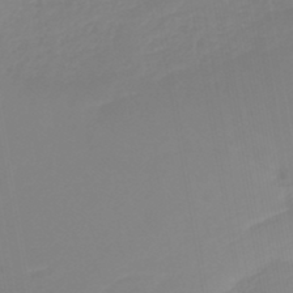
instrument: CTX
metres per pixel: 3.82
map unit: HNb
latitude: -45.1809
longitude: 55.4643
